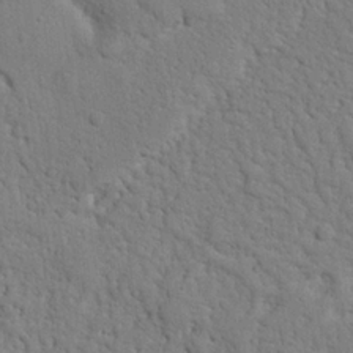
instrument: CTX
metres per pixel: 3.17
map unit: Nhu
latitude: 21.6127
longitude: -76.8569
